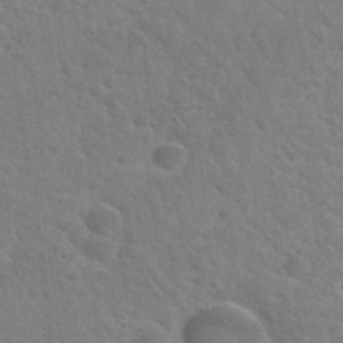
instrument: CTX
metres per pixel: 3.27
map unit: Nhu
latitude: 30.6491
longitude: -48.8380
